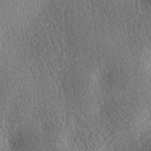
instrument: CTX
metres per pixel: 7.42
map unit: lAa
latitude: -3.8989
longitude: -126.0633
